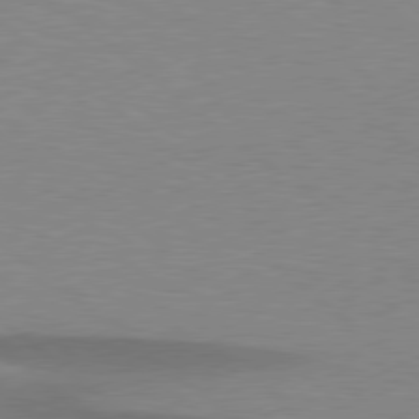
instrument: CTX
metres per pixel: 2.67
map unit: lApd
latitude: 79.1214
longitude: -95.3293
